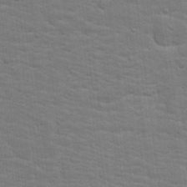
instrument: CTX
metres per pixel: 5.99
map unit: Hto
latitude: 17.3104
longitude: -38.4979
